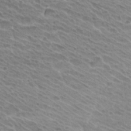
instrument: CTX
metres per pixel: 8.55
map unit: Hto
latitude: 26.3467
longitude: -35.6882
